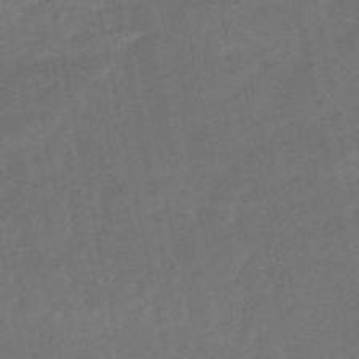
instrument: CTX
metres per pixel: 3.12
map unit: lHb
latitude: -50.5763
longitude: 80.6897
